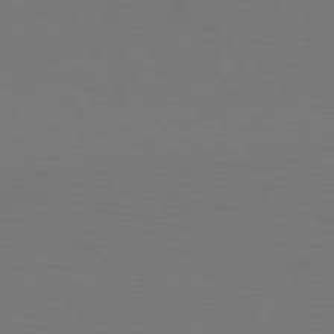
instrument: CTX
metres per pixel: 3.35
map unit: Hpe
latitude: 77.1025
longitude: -133.7450
